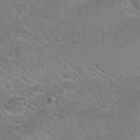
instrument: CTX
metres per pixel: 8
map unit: Hto
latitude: 24.0822
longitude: -50.1200
